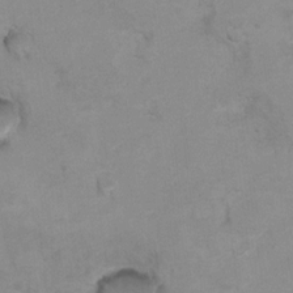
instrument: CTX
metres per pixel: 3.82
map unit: Hto
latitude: 7.8583
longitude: -35.2914
